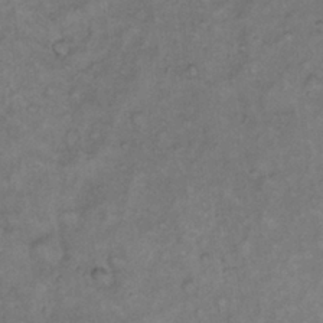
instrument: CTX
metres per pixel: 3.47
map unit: Hto
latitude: 11.7261
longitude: -60.7435
